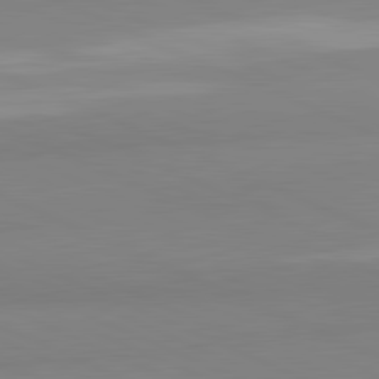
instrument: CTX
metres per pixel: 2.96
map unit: lApd
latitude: 81.9717
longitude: 178.6896
